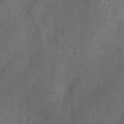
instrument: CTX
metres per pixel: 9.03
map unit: Aa
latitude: -9.0864
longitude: -72.2145
